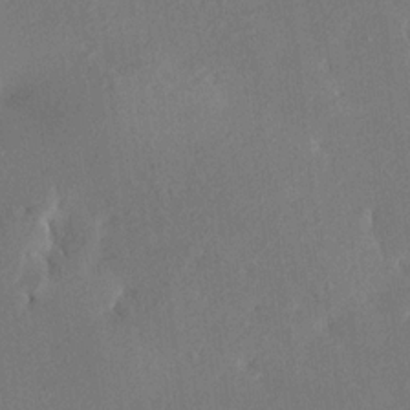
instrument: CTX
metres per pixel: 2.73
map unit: Ave
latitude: 18.2900
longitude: -140.3845
